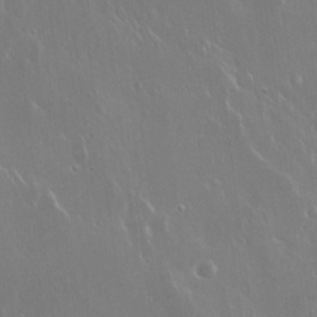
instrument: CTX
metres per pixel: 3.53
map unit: Hto
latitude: 18.8947
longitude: -56.8002
